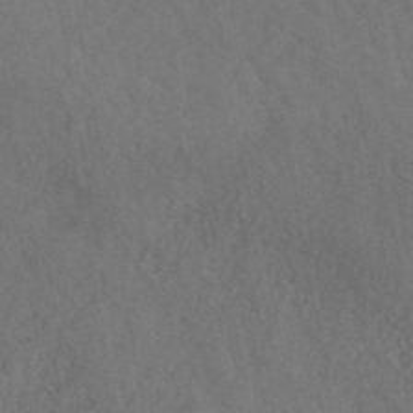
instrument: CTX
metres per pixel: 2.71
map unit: ANa
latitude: 42.3467
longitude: 52.1039
